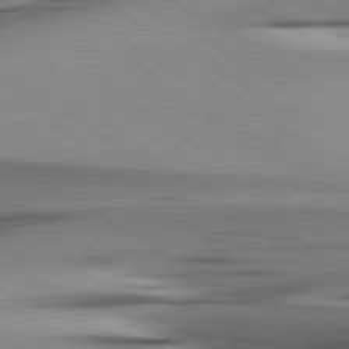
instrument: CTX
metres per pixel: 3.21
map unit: lApd
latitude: 80.3089
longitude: -122.1956
